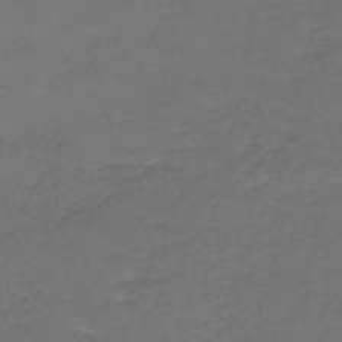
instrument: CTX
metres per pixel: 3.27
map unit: lHb
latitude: -43.5210
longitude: 73.3509
